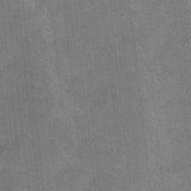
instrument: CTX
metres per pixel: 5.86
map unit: Hto
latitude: 12.5546
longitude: -36.1200
